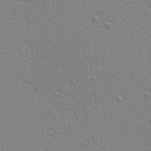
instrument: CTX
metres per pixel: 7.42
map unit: Aa
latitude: 21.6316
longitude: -138.9892
